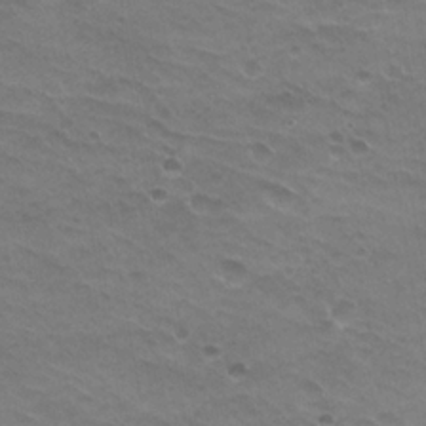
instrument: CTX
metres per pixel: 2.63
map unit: Hto
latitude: 20.3090
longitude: -32.4790
